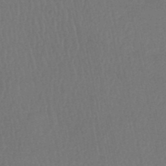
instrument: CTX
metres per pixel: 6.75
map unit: HNhu
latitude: -49.3132
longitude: 100.9163
